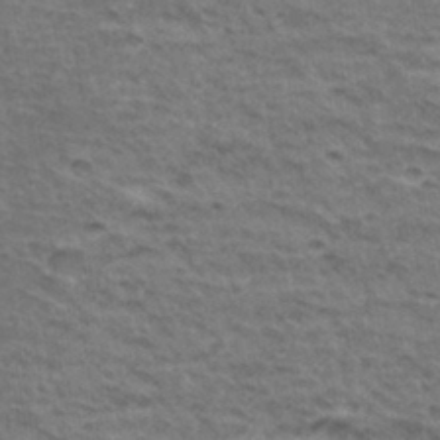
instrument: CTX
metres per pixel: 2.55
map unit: Hto
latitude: 34.6490
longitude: -43.3293
